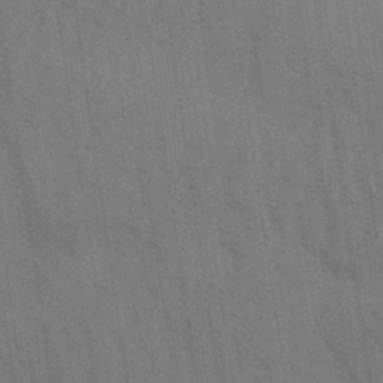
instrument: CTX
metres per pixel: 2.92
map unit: Aa
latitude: 31.8395
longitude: -139.8961
